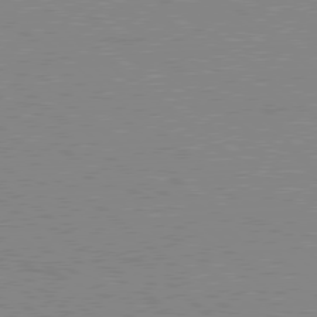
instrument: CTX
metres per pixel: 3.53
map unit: Hpe
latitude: 78.1767
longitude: -160.1955
